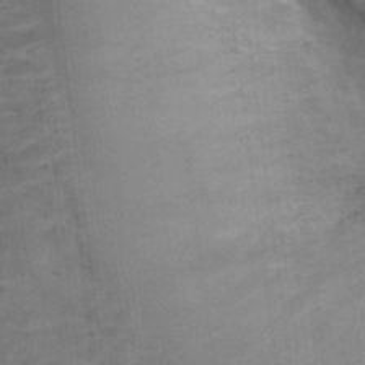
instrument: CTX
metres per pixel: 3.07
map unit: Nhu
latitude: 31.8395
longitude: -50.4034
